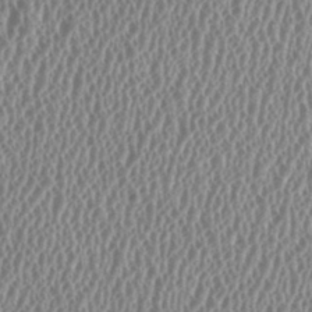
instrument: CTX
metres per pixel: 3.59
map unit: HNhu
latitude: -0.2740
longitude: 0.3496
